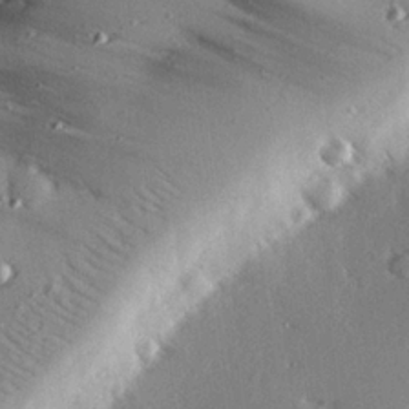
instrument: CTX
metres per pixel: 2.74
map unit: eHh
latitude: 22.7246
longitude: -89.9528
